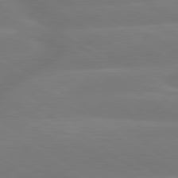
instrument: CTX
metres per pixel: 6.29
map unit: lApd
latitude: 79.6883
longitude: -149.7828
